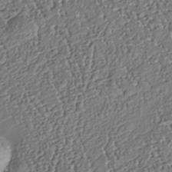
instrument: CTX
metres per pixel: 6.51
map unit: Nhu
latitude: -37.6532
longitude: -80.7624
